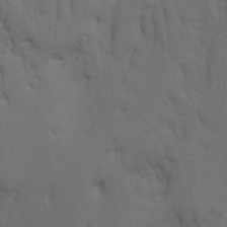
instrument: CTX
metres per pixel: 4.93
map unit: Ave
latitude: 23.2915
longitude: -135.9717
